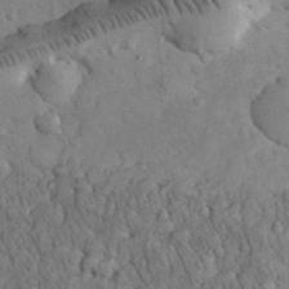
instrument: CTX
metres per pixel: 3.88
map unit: eHh
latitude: 32.8191
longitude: -65.7450
